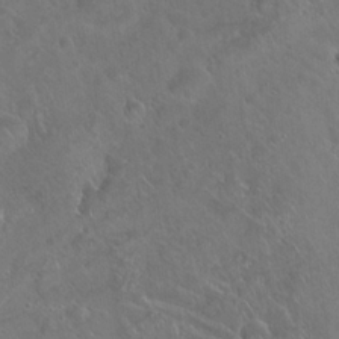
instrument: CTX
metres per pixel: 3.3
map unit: Hto
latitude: 20.6491
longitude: -54.5923
